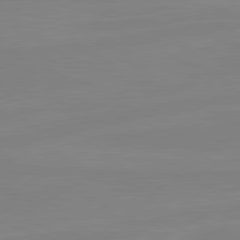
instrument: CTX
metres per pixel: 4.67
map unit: lApd
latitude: 81.1592
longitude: -177.3481
